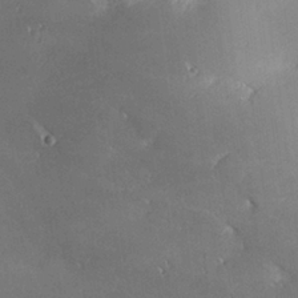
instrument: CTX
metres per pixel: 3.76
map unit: lHvf
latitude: 25.8016
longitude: 140.8597
